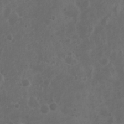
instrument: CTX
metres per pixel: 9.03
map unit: Nhu
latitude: 3.3292
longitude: -15.0648
